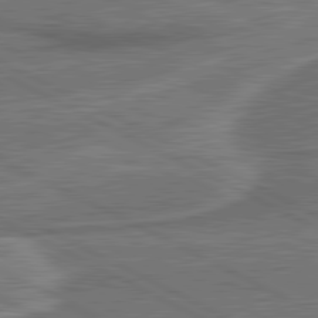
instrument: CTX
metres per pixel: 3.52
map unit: lApd
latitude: 81.2537
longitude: 141.7477
